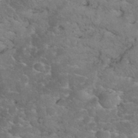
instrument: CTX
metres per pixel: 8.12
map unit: eHh
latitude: 35.1403
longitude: -65.1592
